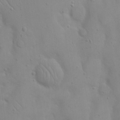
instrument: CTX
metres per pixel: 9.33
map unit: eHh
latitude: 20.2712
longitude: -61.4993
